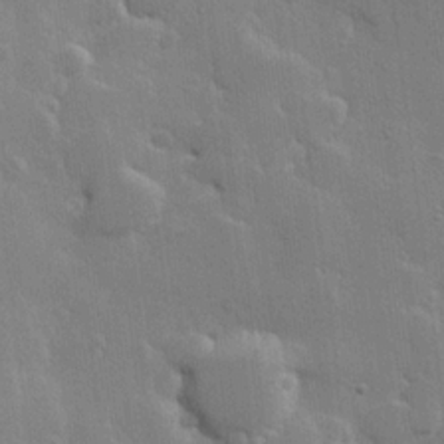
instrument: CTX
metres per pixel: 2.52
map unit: Hve
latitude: 22.9325
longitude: 148.3873
